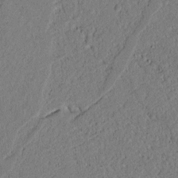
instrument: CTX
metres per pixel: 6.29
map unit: lAvf
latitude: 4.5924
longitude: 167.7478
